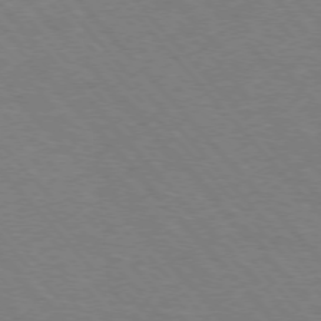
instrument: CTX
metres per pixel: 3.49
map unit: Hpe
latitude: -76.2550
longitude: -12.8191
